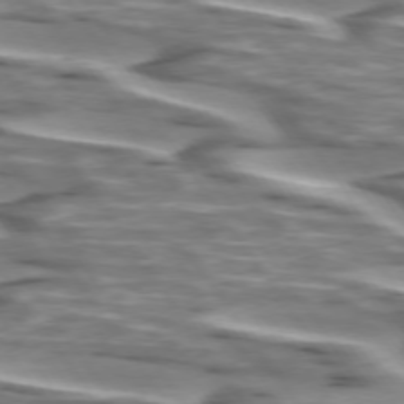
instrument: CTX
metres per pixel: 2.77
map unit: lApd
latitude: 74.4034
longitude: -57.6882
